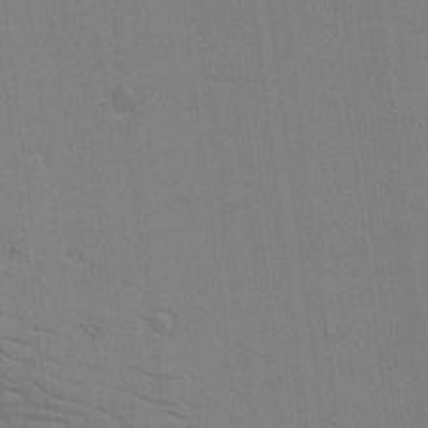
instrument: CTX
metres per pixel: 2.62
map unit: lAvf
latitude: 16.5168
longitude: -126.9514
